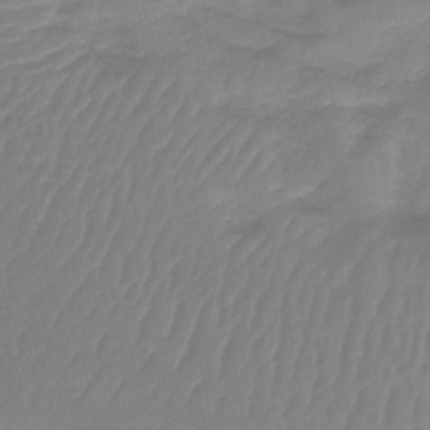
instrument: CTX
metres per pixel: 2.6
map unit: lHb
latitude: -42.1038
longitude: 63.4076
